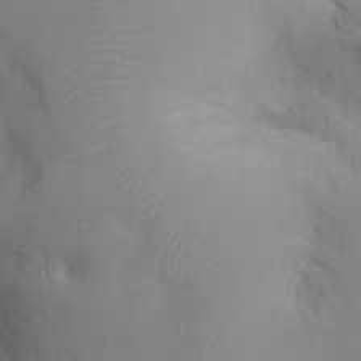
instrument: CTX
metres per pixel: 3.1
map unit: Ht
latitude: -0.2362
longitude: -16.1200
